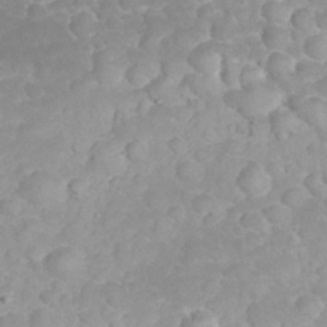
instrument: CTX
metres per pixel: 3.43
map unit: eHh
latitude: 32.5924
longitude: -62.9892
